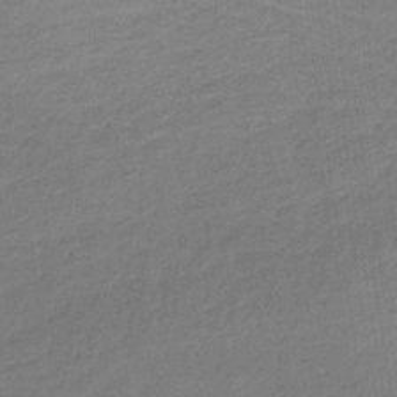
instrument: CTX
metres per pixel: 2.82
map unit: lHb
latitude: -34.4818
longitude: 70.1039
